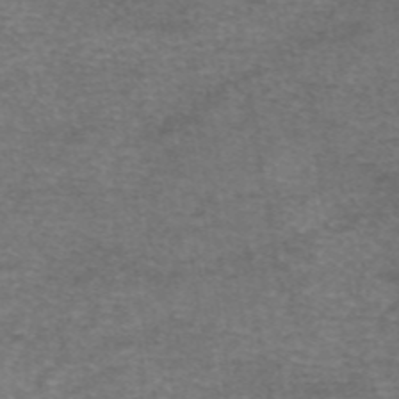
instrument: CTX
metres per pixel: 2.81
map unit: eAb
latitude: 46.3657
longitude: 102.9353
